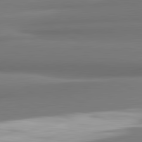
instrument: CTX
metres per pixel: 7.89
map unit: lApd
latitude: 81.7827
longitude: 176.2551
